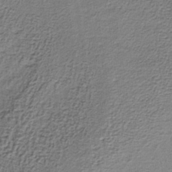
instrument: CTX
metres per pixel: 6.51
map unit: lHb
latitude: -36.1227
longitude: 61.9556
